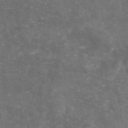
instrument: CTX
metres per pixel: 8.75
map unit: eAb
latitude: 46.5357
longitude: 120.1983
